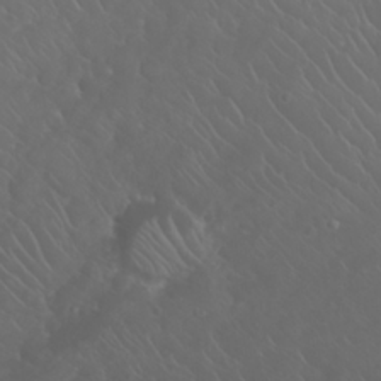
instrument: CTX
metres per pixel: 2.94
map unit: eHh
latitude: 24.7435
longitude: -63.8206
